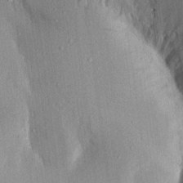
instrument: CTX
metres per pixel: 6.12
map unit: Aa
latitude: 16.3845
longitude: -148.2900
